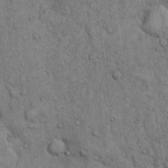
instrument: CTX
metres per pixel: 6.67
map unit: Hto
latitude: 12.2145
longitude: -57.7638
